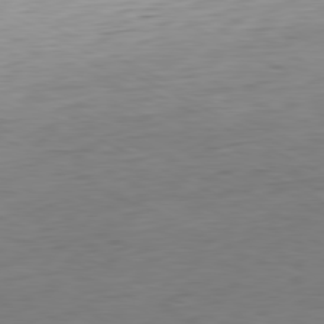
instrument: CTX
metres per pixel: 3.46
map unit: Ap
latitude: -80.7841
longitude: -60.6301
